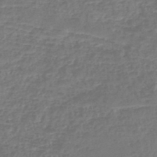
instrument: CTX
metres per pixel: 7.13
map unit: lHb
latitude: -45.3510
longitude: 73.4643
